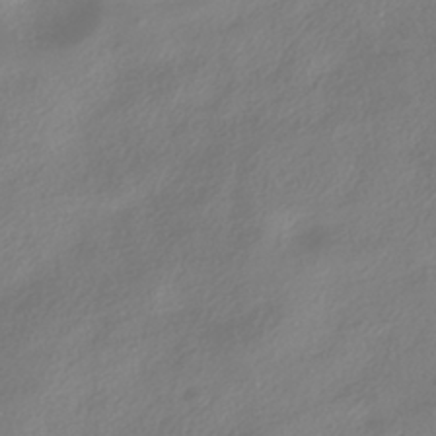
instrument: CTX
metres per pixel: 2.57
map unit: HNhu
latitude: -40.9164
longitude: 100.8974
